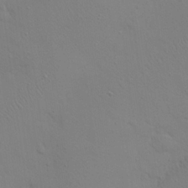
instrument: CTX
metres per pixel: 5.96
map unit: eHh
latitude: 25.2725
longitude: -69.6505
